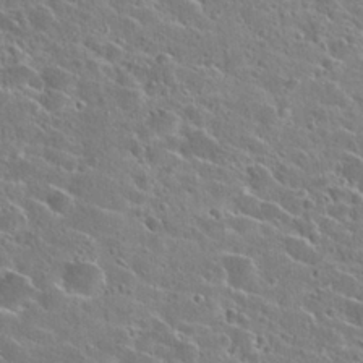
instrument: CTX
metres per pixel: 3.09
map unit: Hto
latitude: 25.6127
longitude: -43.5371
